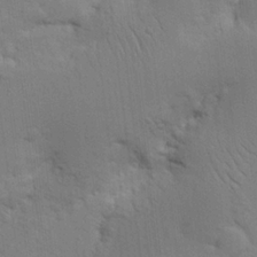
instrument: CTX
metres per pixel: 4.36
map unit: Nhu
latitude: 16.7246
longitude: -75.1970
